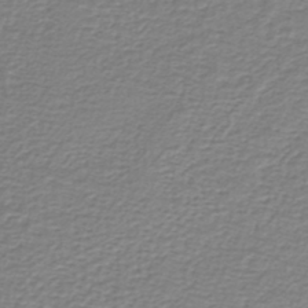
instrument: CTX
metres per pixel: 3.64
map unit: lHb
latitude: -41.9367
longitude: 70.2740
